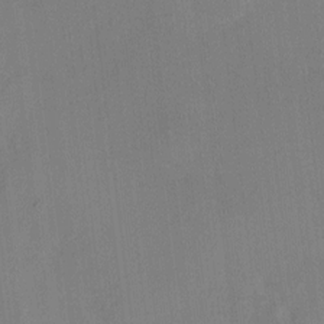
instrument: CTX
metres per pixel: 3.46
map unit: HNhu
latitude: 7.8016
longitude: -5.0836
